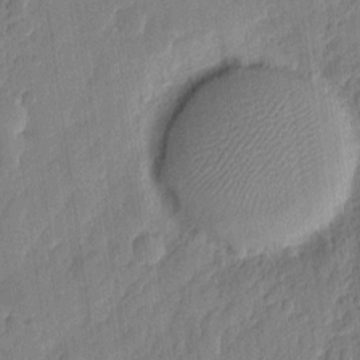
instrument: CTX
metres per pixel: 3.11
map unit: eHh
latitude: 7.3293
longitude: -74.1767
